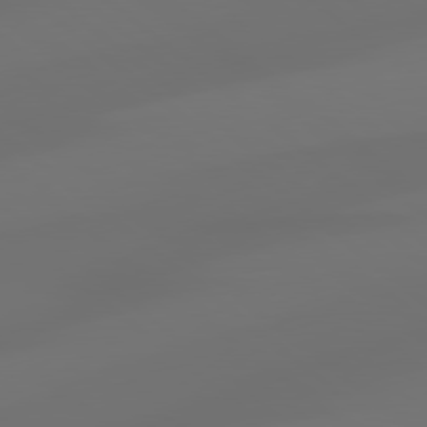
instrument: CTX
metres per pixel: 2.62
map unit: Hpe
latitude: 79.0081
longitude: -135.0647
